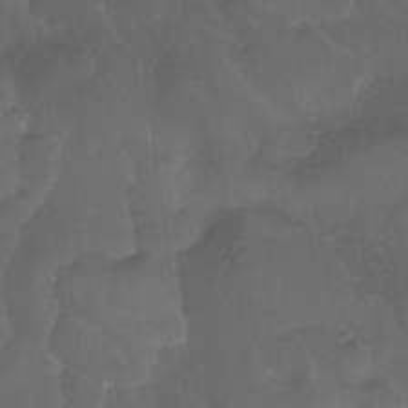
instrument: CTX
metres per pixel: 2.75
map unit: lHb
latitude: -32.0850
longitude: 64.1417
